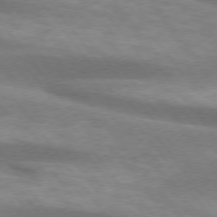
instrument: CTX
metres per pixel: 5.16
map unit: lApd
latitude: 74.5357
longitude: -50.2900
